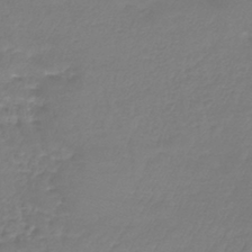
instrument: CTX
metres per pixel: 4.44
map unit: lHb
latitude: -40.4818
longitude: 70.2362
